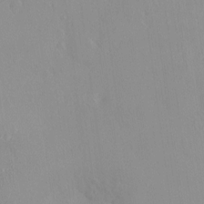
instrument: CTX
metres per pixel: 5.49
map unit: HNhu
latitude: 3.7071
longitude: 6.7085
